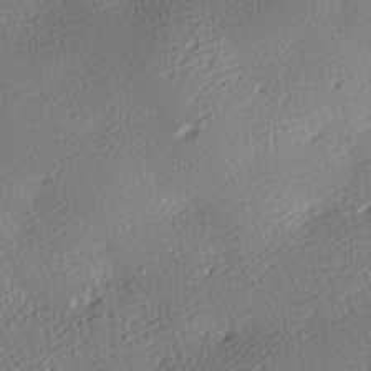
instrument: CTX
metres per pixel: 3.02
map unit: lAa
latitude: -10.0850
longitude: -125.9339
